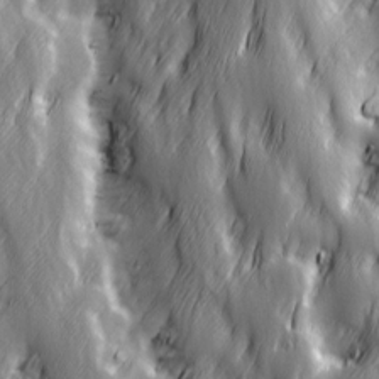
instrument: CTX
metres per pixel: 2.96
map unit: Ave
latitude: 13.4049
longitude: -104.7813
